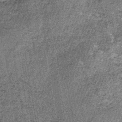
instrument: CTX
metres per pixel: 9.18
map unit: lHb
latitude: -38.9352
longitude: 64.6141
